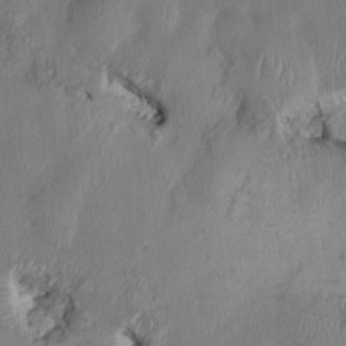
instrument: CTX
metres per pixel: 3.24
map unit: HNhu
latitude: 3.1781
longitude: -5.9339
